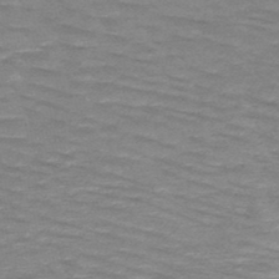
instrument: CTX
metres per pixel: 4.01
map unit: HNb
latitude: -48.1417
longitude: -48.8569
